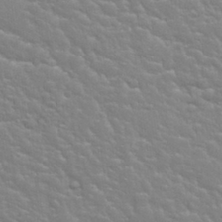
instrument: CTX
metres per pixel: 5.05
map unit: Nhu
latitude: 28.5734
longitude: -54.3467
